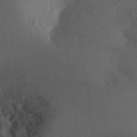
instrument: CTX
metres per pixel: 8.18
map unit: Aa
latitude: 26.6113
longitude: -146.2901
